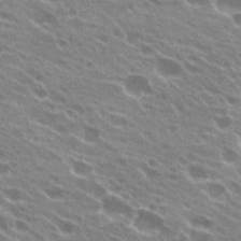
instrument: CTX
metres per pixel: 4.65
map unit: Hto
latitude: 23.8394
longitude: -38.4979
